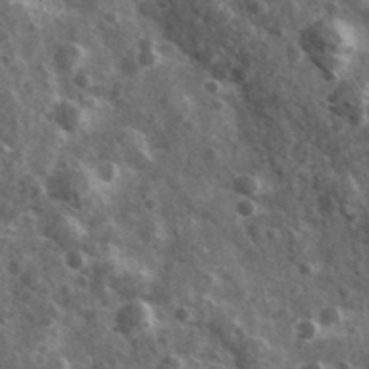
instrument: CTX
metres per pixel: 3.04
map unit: Ave
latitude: 38.4979
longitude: -108.0255
